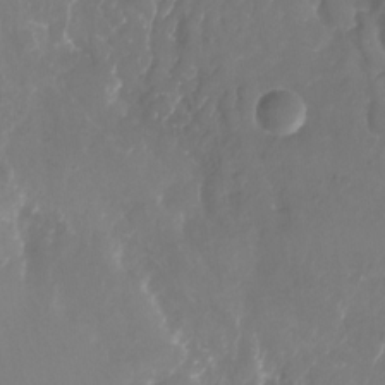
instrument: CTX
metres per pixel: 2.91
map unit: Nhu
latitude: -27.5399
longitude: -71.9339
